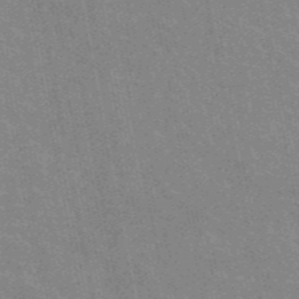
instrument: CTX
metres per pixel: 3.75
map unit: eAb
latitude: 45.4993
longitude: 121.8800
